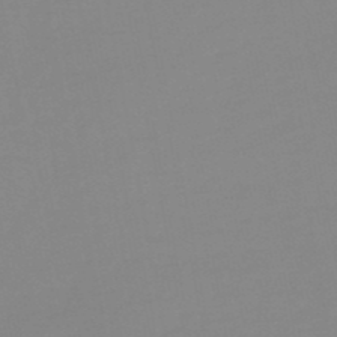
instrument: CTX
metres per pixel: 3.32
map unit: eHb
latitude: -49.8989
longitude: 74.1606
